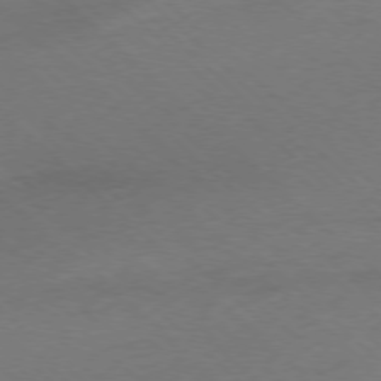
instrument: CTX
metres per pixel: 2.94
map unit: Ap
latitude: -77.6722
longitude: -68.1956
